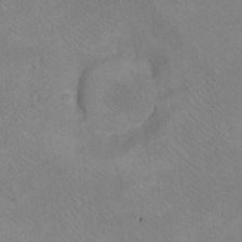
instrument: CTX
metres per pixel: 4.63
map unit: eHh
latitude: -8.6518
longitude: -67.9339
